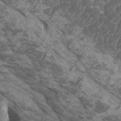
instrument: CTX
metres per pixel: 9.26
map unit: HNhu
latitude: 1.1592
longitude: 7.3320
